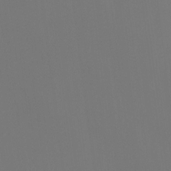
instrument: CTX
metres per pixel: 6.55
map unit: Ht
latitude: -15.8990
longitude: -42.4034
